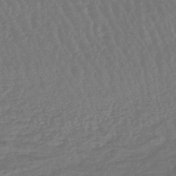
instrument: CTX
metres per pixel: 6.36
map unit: lHb
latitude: -43.7855
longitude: 79.2376
